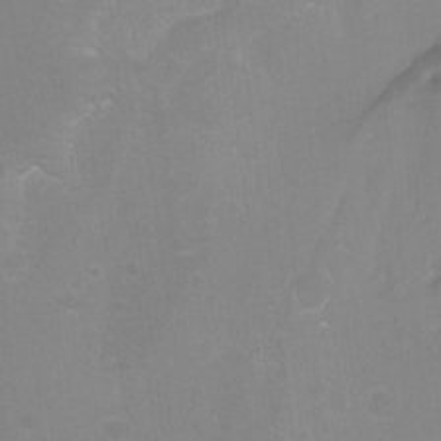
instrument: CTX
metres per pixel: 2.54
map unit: Hto
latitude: -7.3320
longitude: -45.1592
